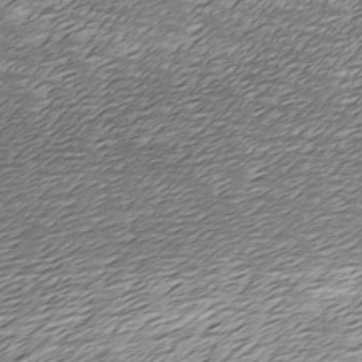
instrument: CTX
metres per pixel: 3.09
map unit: Ave
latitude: -7.7099
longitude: -123.3104
